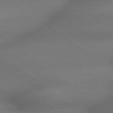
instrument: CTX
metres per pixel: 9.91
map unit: lApd
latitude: 79.4427
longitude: -167.7260
